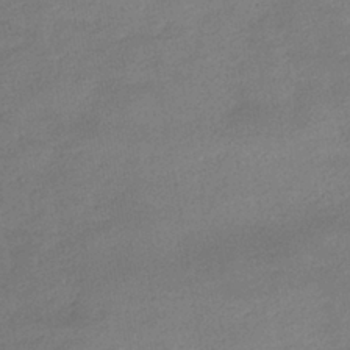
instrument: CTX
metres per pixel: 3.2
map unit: HNhu
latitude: -39.8234
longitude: 95.0675
